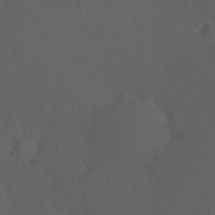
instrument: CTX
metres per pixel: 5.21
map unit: Hve
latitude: 12.5735
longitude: -90.0255
